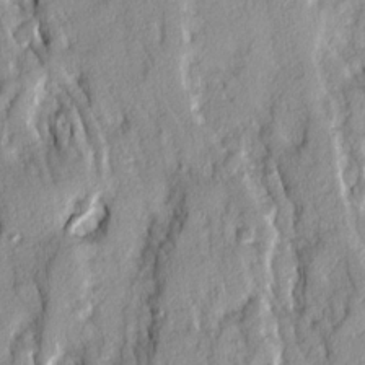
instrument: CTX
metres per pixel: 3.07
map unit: Ave
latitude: 14.3657
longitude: -132.7057
